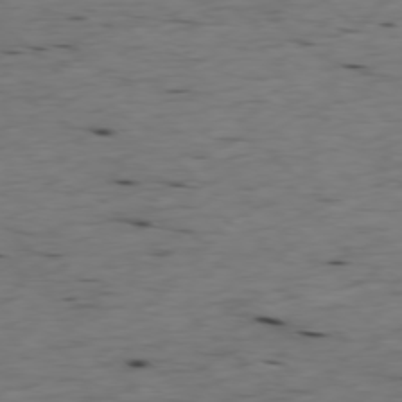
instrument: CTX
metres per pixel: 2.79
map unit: Ap
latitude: -77.6911
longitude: -89.1215
